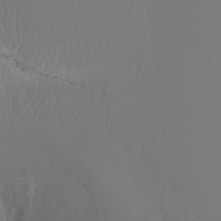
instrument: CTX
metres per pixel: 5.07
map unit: Htu
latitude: -7.3131
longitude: -33.2348
